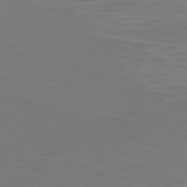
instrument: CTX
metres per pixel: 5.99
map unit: Ap
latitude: -79.1242
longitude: -72.2523
